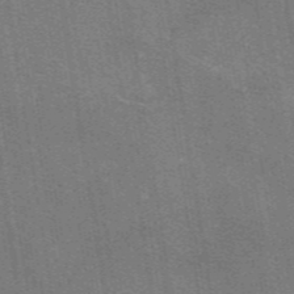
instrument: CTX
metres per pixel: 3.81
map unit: eAb
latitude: 46.9892
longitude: 114.7274
